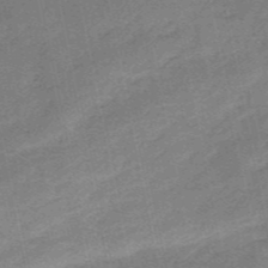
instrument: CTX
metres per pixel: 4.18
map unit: HNb
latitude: -53.6155
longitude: -39.9528
